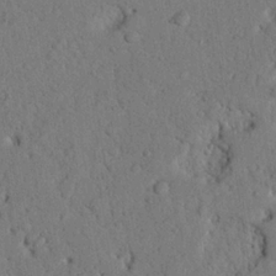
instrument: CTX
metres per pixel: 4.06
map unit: Nhu
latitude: 21.6316
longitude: -76.3845
